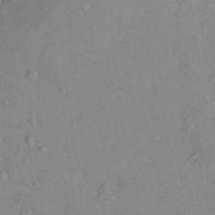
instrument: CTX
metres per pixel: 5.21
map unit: Nhu
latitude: 14.2901
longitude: -28.8191
